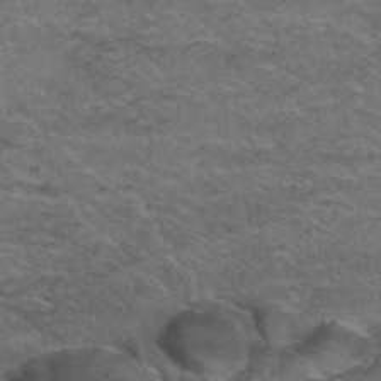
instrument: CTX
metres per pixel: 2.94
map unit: Hto
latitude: 38.5924
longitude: -42.7624
